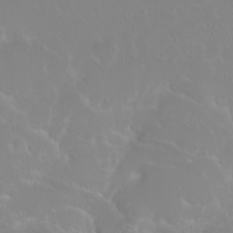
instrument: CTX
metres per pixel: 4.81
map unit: eHh
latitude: 1.1781
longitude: -54.8569
